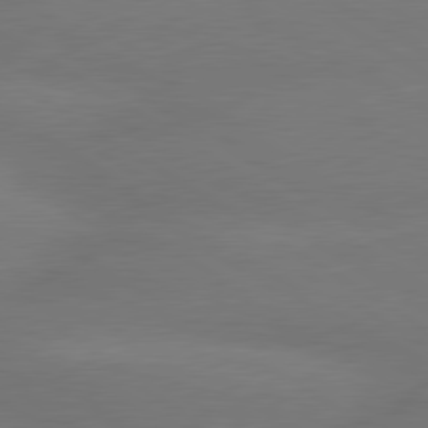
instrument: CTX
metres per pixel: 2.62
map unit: lApd
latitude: 80.1767
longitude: -148.9325
